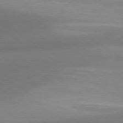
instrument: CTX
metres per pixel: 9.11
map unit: lApd
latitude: 80.5735
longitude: 123.8801
